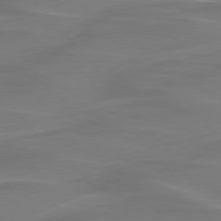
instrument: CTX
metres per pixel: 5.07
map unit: lApd
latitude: 75.8961
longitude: -80.3845
